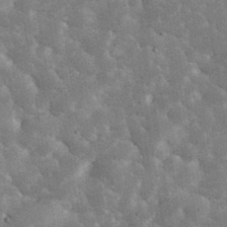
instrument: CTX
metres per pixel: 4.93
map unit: eHh
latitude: 34.7435
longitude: -68.2334
